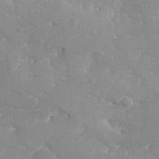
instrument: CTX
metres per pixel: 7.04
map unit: Ave
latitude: -8.1795
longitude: -117.5938
